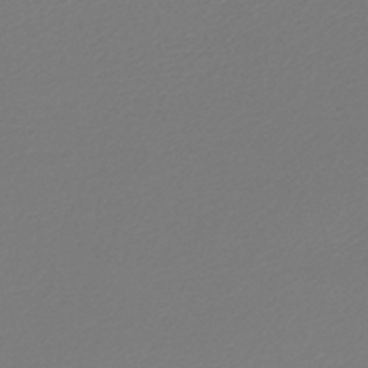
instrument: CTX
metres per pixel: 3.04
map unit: lHb
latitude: -45.1431
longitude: 61.6722
